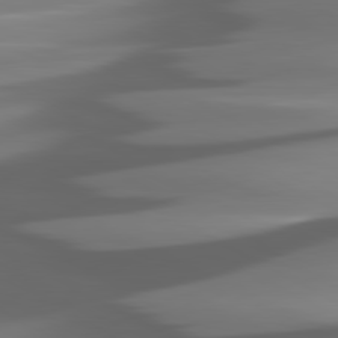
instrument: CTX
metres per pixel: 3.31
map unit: lApd
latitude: 80.9136
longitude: -144.7813
